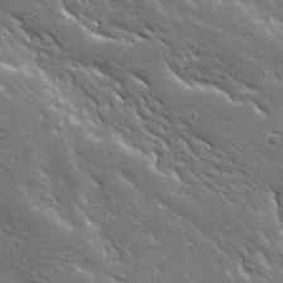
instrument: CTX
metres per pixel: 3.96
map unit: Ave
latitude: 19.8016
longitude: -137.1403
